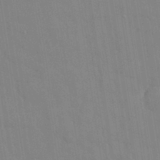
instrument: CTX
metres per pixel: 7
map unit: eHh
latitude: 33.0836
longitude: -60.2144
